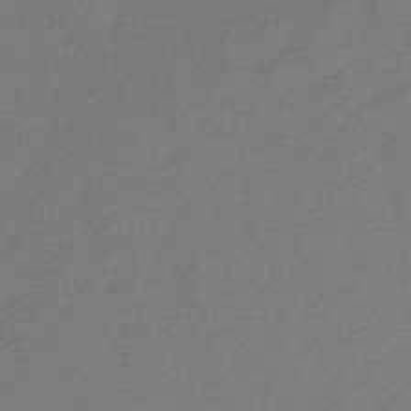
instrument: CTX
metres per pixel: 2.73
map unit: lHb
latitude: -42.7274
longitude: 62.0850
